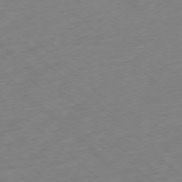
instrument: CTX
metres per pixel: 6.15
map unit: Ap
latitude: -77.8800
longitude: -78.9892
